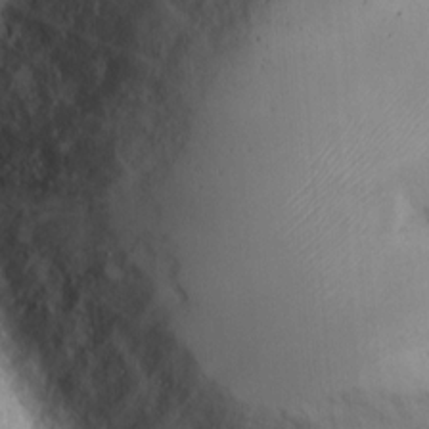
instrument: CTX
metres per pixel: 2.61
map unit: Hto
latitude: 12.8758
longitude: -59.4238
